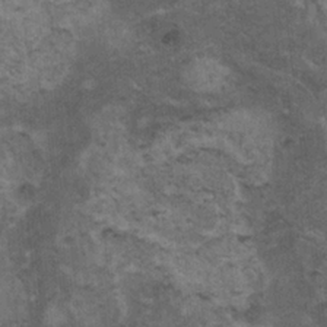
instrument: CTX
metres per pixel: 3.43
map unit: HNhu
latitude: 3.1781
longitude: 4.2928
